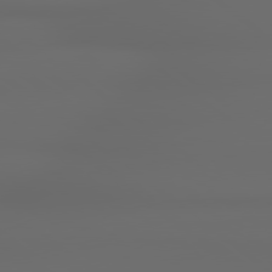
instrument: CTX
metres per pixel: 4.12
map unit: lApd
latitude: 79.0270
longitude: -135.7827
